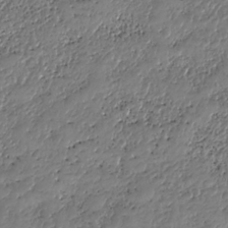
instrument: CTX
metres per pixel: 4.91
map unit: HNhu
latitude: -36.9730
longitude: 33.7100
